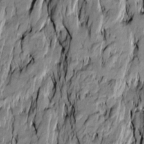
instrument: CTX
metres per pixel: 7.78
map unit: Htu
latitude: -10.2551
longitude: 176.6707
